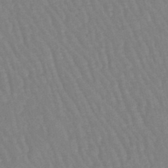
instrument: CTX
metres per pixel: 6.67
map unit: eHb
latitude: -46.0661
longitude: 80.1039
